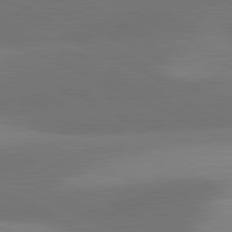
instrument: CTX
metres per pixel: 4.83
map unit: lApd
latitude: 81.0458
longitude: 125.9556
